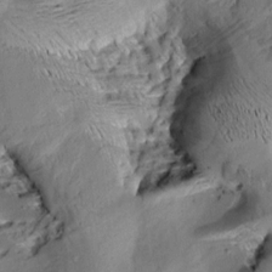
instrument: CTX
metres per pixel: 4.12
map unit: Aa
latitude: 9.2348
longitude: -142.5546
